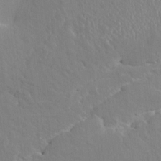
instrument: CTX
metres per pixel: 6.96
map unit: HNhu
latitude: 5.1970
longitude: 4.0850
